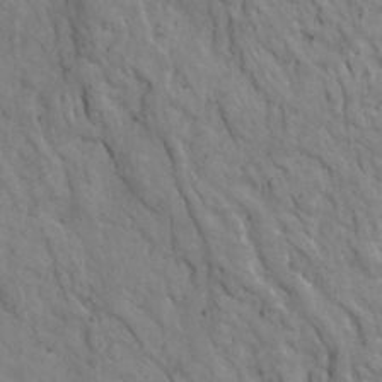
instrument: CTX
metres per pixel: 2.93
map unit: Ave
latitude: 23.2726
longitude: -134.7624
